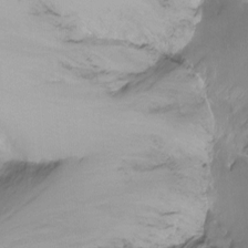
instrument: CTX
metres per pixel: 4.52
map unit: Ht
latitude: -15.2943
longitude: -44.3656
